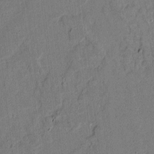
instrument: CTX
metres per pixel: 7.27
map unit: lAvf
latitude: 5.8583
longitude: 168.5384
